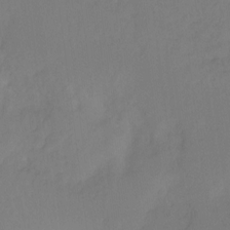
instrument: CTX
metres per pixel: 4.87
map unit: Ht
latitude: -10.2551
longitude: -37.7261
